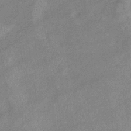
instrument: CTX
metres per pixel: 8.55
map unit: eHb
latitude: -37.3320
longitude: 76.8408
